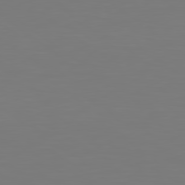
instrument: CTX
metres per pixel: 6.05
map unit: Hpe
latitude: 78.7813
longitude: -139.6316
